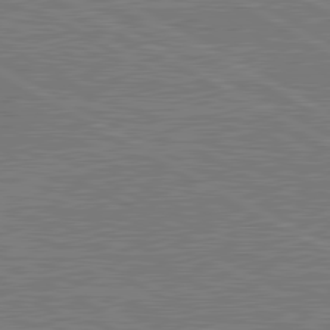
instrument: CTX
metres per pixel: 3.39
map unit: lApd
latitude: 80.9136
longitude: 169.2753
